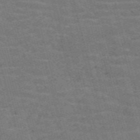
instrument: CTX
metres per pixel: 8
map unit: Nve
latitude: -58.6896
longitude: 62.3495
